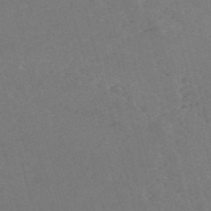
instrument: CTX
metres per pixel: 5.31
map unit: eHh
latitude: -54.8408
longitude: -89.2348
